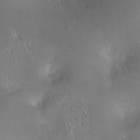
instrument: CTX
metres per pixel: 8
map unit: Ht
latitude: -14.7275
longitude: -41.2725
